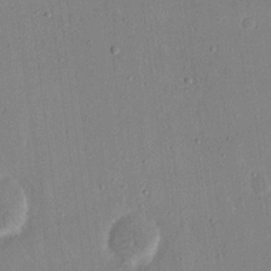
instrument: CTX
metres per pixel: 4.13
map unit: eHh
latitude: 17.4804
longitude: -70.5546
